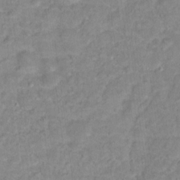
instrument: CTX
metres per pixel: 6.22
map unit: Hto
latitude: 16.1389
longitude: -38.6301
